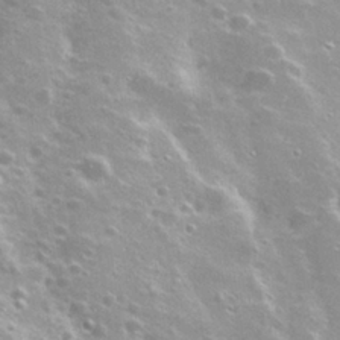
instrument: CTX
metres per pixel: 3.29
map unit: Nhu
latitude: 27.5560
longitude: -50.5734
